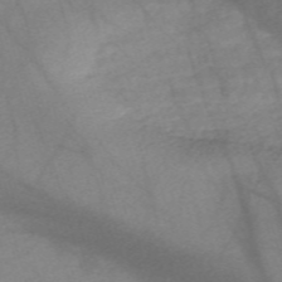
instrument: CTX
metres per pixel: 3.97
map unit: Nve
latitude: -59.1242
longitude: 64.6141
